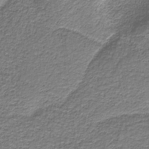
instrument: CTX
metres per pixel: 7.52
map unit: eAb
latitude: -38.2362
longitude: 53.1431
